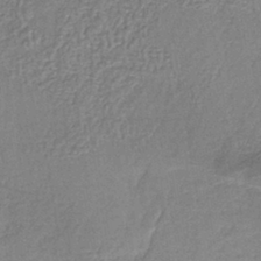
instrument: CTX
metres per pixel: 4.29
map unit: lHb
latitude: -38.8030
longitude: 61.4643
